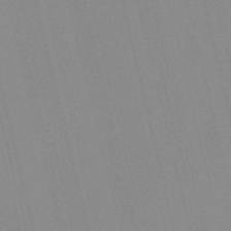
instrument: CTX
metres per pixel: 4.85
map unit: Nve
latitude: -57.1998
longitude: 61.3888
